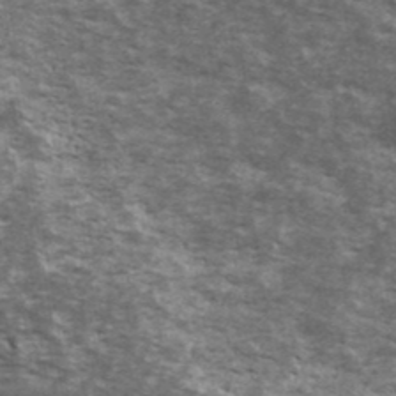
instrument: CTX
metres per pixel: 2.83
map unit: Ave
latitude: 40.3089
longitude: -109.9717
